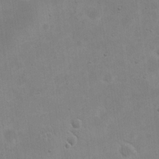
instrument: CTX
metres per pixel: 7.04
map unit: eHh
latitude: 20.8002
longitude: -69.5938
